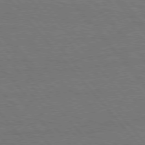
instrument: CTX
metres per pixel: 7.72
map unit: Hpe
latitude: 75.9906
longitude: -137.7828
